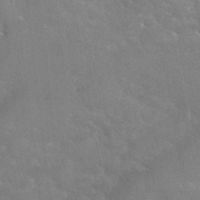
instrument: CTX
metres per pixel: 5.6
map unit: Hto
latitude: 36.2145
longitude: -46.1011
